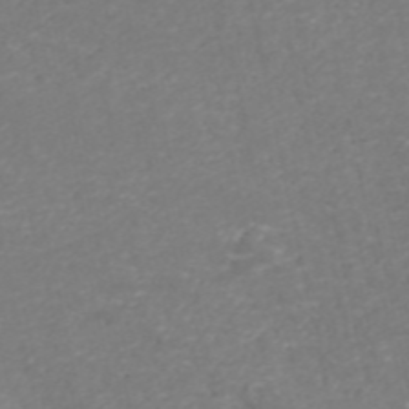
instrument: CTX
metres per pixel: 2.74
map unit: ANa
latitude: 40.7624
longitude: 25.2943
